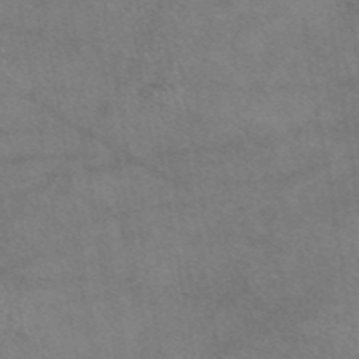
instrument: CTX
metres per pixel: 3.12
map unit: eAb
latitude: 45.0647
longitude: 109.2565
